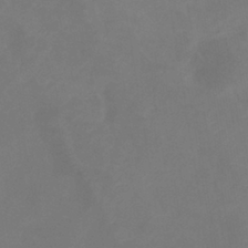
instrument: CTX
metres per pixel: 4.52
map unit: eHb
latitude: -39.2943
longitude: 75.8423
